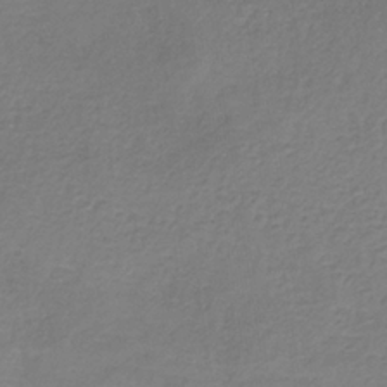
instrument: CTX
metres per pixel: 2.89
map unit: HNb
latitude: -33.7478
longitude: 55.1998
